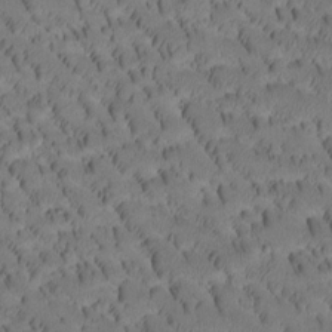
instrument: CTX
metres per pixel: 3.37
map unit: Htu
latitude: -3.6910
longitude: 172.1795
